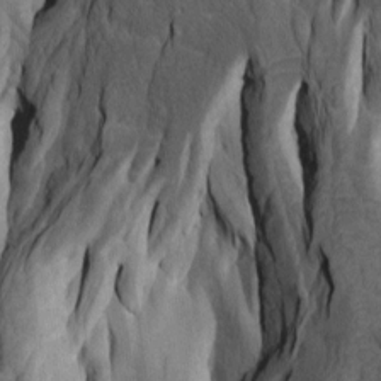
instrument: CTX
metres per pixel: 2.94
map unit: Htu
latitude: -8.0661
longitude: -66.7246
